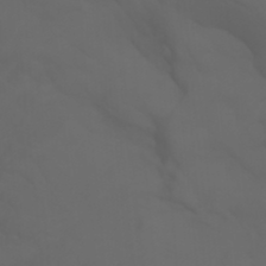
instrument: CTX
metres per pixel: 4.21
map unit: Aa
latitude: -7.5210
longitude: -80.3278
